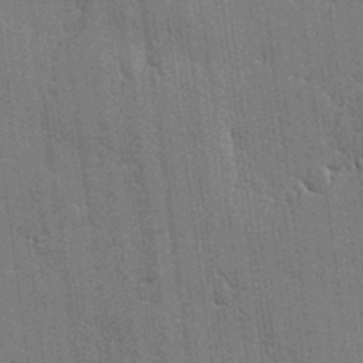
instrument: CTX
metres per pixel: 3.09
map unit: lAvf
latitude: -1.0865
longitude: -107.7261
